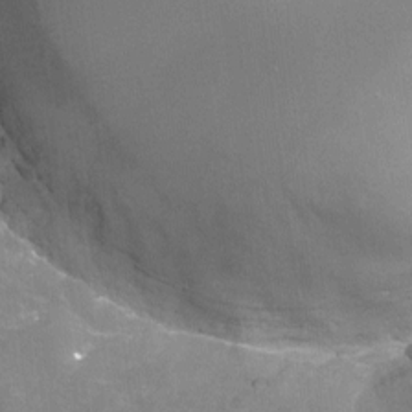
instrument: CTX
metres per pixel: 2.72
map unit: Nhu
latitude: -18.8030
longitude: -56.8568
